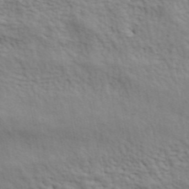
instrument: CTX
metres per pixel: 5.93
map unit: ANa
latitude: 42.2712
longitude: 54.6141
